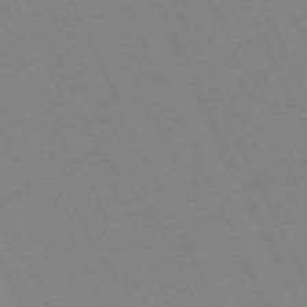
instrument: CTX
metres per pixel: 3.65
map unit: Hpe
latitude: -70.9353
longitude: 12.8030
